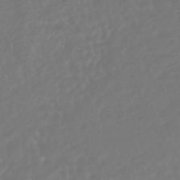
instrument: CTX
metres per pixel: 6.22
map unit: HNhu
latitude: -46.2550
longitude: 104.0850
